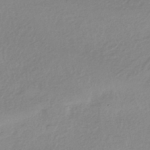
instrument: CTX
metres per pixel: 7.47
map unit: HNhu
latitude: -44.1606
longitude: 95.5021
